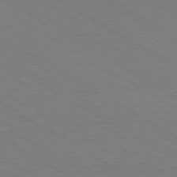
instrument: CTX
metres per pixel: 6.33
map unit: Hpe
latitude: -80.6519
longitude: 16.2551
